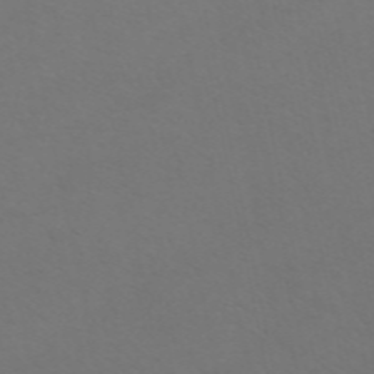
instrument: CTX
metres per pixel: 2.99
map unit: ANa
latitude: 51.9339
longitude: -71.6127
